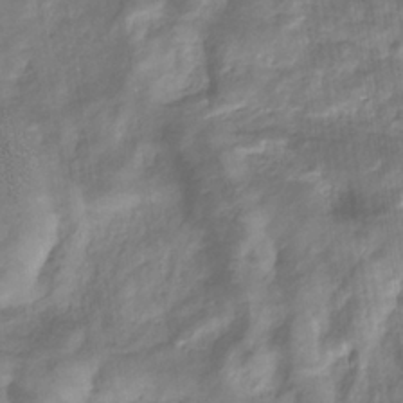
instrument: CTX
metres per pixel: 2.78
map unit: eHb
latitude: -34.4440
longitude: 73.4265
